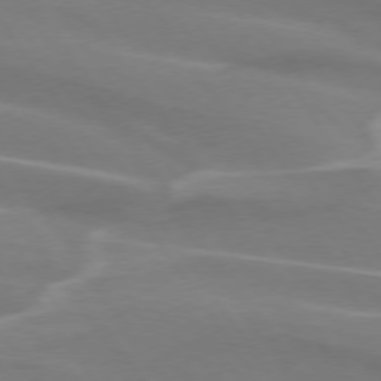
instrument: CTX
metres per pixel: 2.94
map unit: lApd
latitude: 74.2712
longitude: -61.9150
